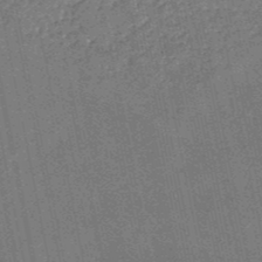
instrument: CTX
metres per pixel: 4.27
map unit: HNb
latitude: -51.9178
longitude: -49.0458
